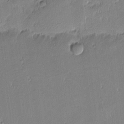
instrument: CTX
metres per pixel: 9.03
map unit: eHh
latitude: -2.9163
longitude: -82.9135
